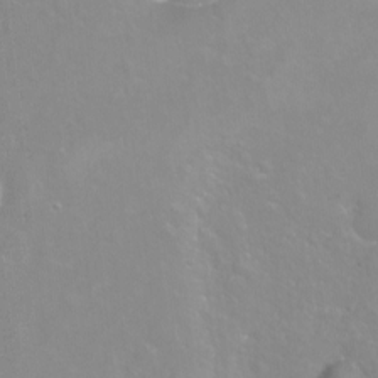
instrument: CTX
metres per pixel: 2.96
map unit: Hto
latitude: -6.8219
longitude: -48.2145
